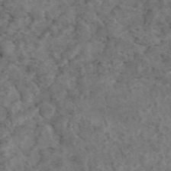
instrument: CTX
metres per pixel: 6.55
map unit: eAb
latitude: 45.2159
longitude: 114.9919
